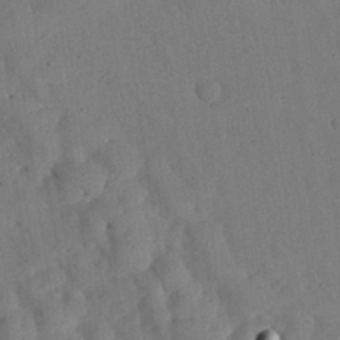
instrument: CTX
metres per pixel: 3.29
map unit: Nhu
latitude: 27.8772
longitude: -72.2901
